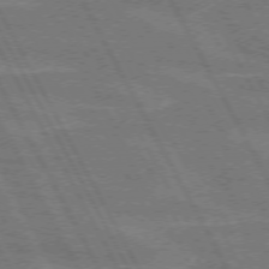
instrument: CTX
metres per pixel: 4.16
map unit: lApd
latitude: 71.7827
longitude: -54.9891
